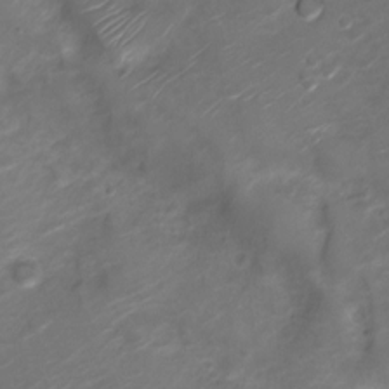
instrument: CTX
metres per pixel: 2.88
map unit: Nve
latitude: -20.3306
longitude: 106.4629
